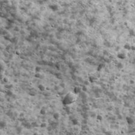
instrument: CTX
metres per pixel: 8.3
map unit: Ave
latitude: 17.0270
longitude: -134.3278
